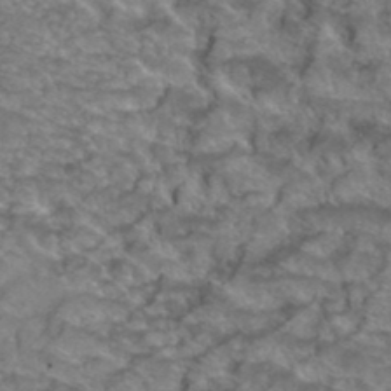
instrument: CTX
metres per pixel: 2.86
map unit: Hto
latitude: 37.2726
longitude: -47.0270
